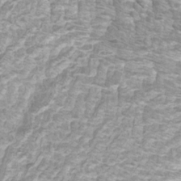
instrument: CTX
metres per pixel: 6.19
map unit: Htu
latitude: -10.7652
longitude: -72.8758
